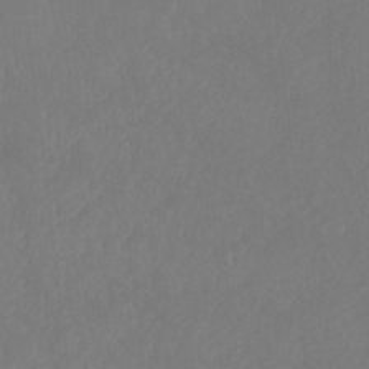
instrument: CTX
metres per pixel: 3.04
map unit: Ht
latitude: -8.6140
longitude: -33.5371
